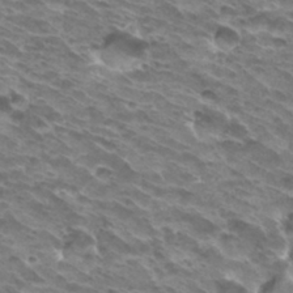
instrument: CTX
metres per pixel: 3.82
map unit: Hto
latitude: 32.2900
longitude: -40.5734
